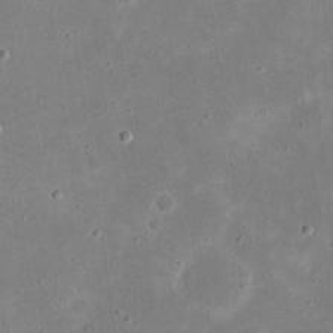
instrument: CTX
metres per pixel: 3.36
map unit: eHh
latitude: 21.6127
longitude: -67.7260
